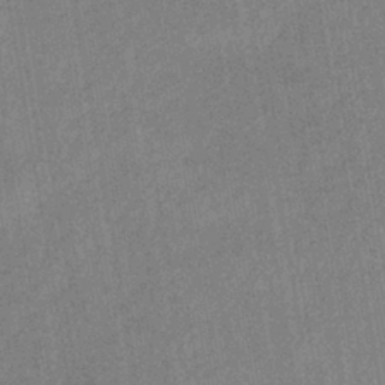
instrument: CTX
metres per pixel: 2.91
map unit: lHb
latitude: -37.0297
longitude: 74.0661
